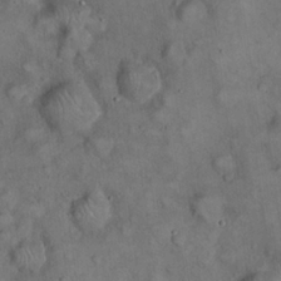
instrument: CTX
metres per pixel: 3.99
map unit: eHh
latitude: 22.4790
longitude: -60.9891
